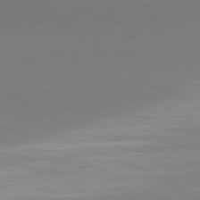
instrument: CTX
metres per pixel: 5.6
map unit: lApd
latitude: 81.1403
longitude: 143.6910
